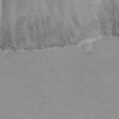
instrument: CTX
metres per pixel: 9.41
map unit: eHh
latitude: 22.2711
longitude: -65.9717
